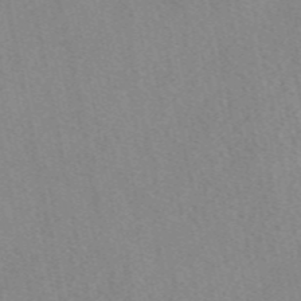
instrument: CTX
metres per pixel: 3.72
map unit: eAb
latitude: 48.8002
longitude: 106.7463
